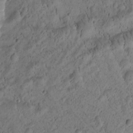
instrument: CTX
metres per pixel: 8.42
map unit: Htu
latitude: -2.7274
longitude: 171.4644
